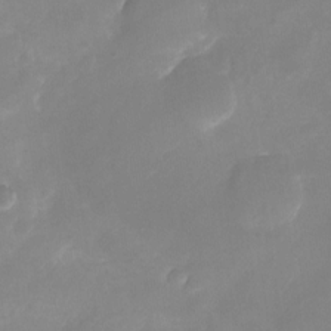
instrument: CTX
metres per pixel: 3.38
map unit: Nhu
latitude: -23.4644
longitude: -70.1956
